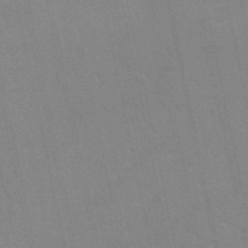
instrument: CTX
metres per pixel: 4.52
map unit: HNb
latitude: -52.5006
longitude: -43.9717
